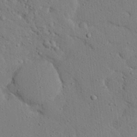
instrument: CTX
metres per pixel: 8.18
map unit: eHh
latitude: 24.9702
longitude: -80.5546
